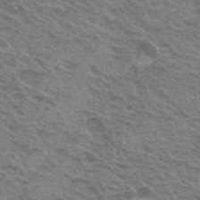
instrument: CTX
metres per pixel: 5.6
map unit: Hto
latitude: 21.5749
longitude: -31.2348
